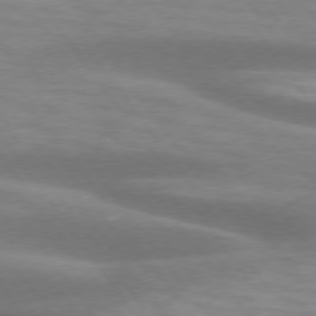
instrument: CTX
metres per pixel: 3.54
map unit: lApd
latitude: 74.7624
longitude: -49.7828
